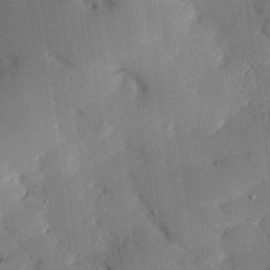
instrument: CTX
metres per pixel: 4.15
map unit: eHh
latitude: 28.6490
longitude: -81.8961
